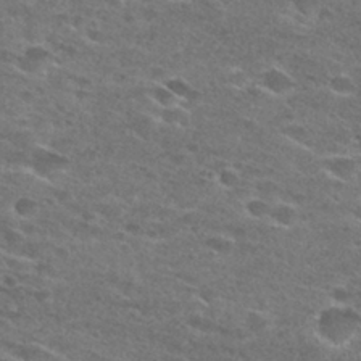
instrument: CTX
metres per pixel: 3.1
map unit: Hto
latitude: 27.8583
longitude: -47.3860
